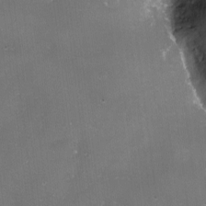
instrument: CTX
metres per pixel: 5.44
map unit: eHh
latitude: -11.6533
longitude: -61.8394
